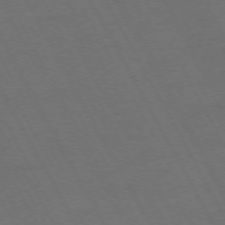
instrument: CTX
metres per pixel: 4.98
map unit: Hpe
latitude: -74.7464
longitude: 8.1795
